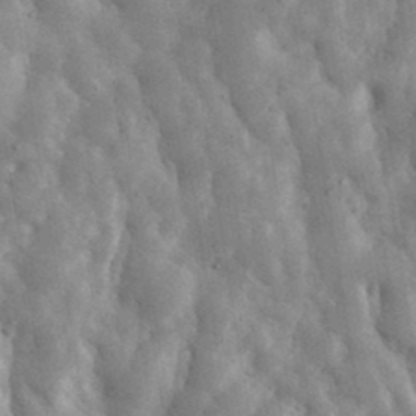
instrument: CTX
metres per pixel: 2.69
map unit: eHh
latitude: 34.7624
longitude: -68.3845
